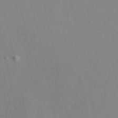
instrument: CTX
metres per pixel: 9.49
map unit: eAb
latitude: 47.2726
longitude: 112.6897
